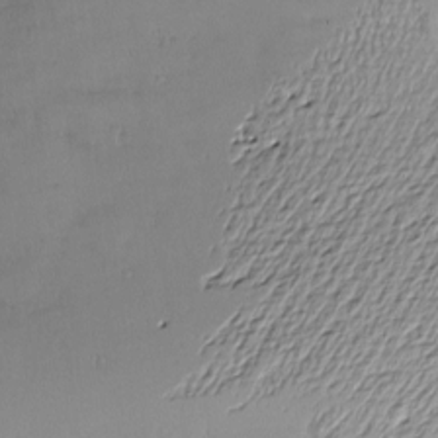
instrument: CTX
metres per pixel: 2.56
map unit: Nve
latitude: -9.1242
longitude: 173.1998
